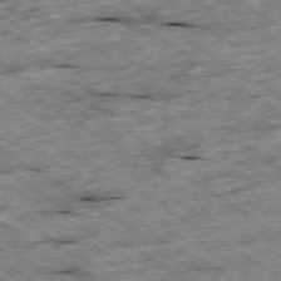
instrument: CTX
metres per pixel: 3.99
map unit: Ap
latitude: -79.8233
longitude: -86.8758
